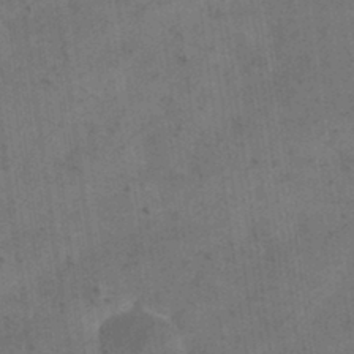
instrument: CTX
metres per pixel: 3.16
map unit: eHh
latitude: 24.0255
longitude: -65.2537
